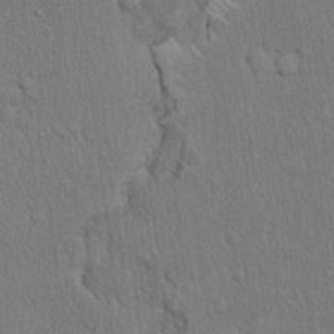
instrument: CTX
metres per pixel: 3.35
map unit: Hto
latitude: 18.4979
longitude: -61.0269
